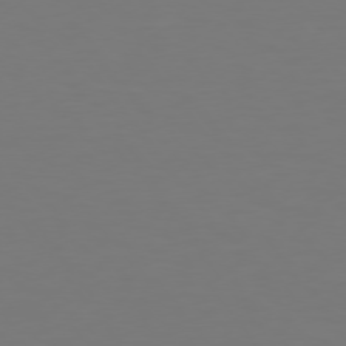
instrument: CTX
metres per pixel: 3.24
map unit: Hpe
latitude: 74.8758
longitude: -123.7827
